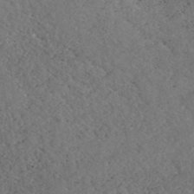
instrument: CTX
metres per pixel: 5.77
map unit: ANa
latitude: 41.6693
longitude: 26.5384
